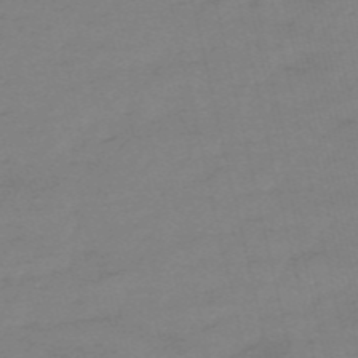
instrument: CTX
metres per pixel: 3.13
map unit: HNb
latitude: -55.3699
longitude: -40.8757
